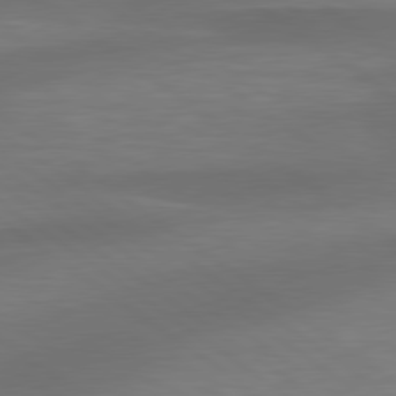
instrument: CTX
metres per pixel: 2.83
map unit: lApd
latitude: 79.4616
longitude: -90.1767
